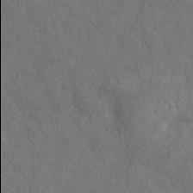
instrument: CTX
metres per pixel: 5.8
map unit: eAb
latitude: 43.8772
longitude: 114.0094
